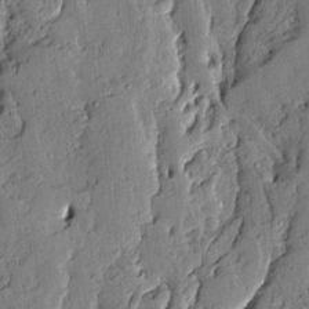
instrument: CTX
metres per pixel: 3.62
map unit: Ave
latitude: 13.2726
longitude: -134.8191
